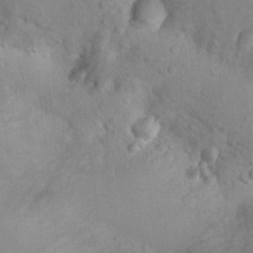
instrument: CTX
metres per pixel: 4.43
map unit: Nhu
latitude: 14.4223
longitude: -28.8002
